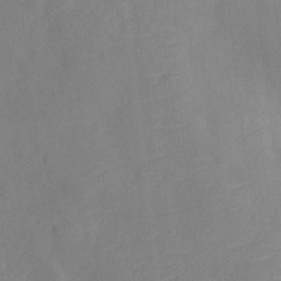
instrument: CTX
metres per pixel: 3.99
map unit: Ht
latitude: -10.7841
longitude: -23.8961
